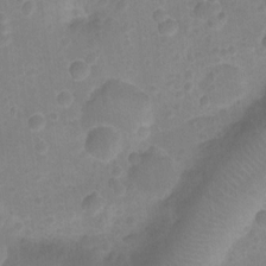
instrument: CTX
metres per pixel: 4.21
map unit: Nhu
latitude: -14.6141
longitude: -25.5938
